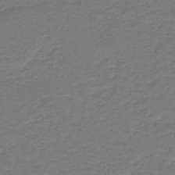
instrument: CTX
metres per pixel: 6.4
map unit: HNb
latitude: -43.2942
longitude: 52.0283
